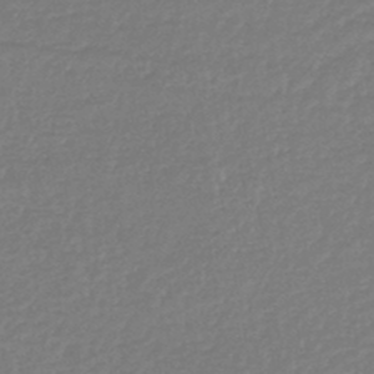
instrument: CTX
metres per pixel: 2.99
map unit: lHb
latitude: -45.3699
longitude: 60.2551
